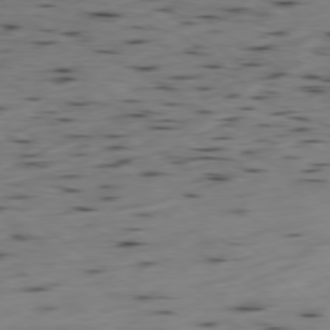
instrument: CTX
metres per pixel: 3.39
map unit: Hpe
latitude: -79.1053
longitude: 13.8989
